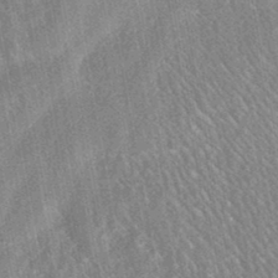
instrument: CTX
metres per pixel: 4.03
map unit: HNhu
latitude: -45.0864
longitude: 91.2754
